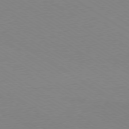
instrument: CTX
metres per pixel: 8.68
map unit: Ap
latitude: -78.9541
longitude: -84.4790
